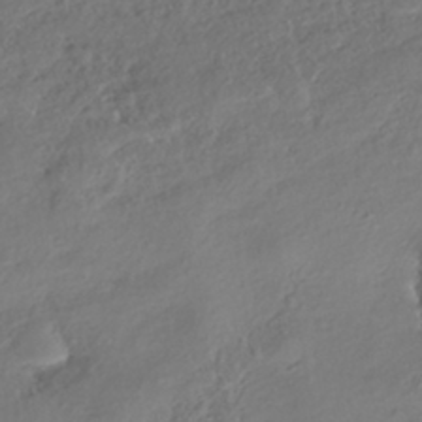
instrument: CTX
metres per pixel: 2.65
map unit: eHh
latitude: -41.7289
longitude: 123.2943
